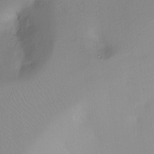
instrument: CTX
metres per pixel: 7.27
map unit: Ht
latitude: -6.6896
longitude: -29.1781
